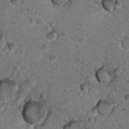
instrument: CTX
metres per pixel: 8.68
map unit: Hto
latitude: 19.6882
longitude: -33.2726
